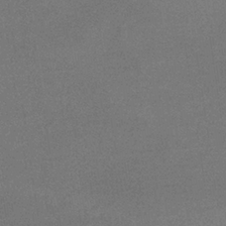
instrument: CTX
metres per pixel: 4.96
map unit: lHb
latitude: -35.2187
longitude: 68.1983
